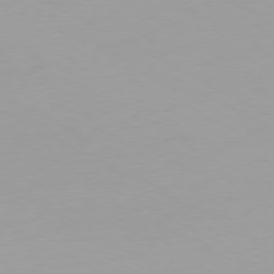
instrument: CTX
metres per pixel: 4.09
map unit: Ap
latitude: -79.8989
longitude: -76.1200
